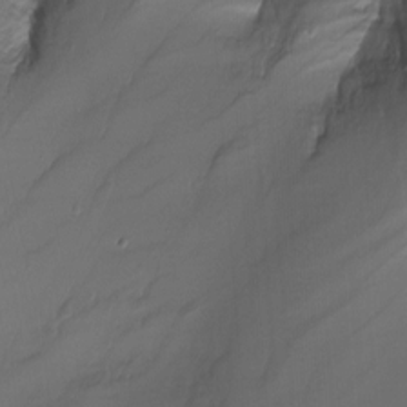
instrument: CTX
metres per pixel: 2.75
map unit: Nhu
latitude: -9.8044
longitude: -76.0255
